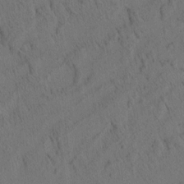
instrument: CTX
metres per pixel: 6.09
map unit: eHh
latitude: 3.6127
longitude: -78.8947
